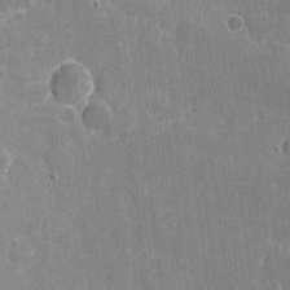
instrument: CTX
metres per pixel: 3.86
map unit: eHh
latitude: 5.6316
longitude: -67.6693
